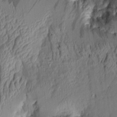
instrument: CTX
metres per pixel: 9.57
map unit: Aa
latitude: 7.3671
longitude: -128.8191
